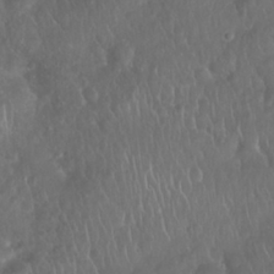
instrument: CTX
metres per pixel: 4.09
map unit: Nhu
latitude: 27.9906
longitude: -63.8206
